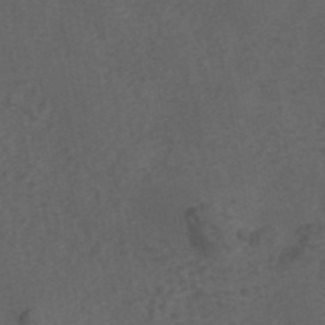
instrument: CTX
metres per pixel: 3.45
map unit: eAb
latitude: 43.6316
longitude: 106.2173
